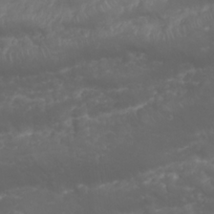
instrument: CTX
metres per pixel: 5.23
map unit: Nhu
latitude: 23.6694
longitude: -60.6490
